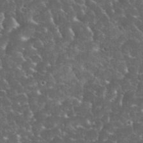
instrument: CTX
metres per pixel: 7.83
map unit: eHh
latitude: 35.3292
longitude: -64.9325
